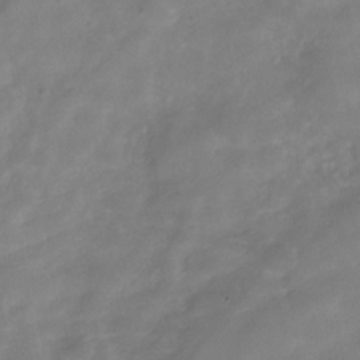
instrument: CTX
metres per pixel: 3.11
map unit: Hve
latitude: -31.7477
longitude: 89.5777
